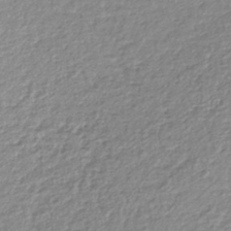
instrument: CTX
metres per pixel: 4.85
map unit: lHb
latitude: -42.1038
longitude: 68.6707
